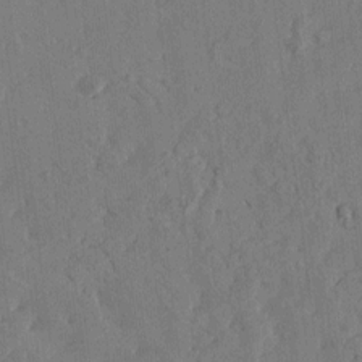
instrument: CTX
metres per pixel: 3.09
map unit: Htu
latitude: -1.7100
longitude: -176.3467
